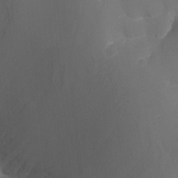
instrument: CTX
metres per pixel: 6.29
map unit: Aa
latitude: -13.5021
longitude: -67.8772
